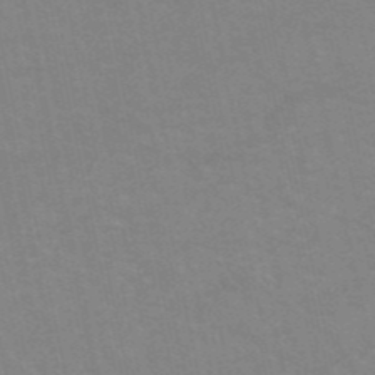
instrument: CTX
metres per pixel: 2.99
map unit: HNb
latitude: -52.3684
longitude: -44.0255
